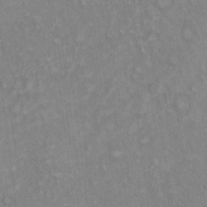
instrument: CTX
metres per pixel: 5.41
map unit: Hto
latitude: 14.6491
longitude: -60.8569
